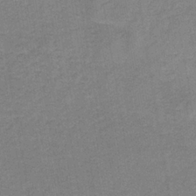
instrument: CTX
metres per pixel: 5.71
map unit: HNb
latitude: -33.9556
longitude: 57.3887
